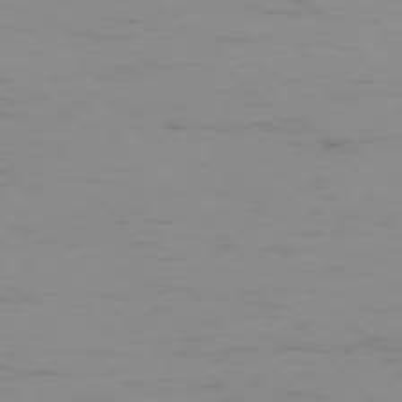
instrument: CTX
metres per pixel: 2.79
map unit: Ap
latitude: -77.0675
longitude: -82.2900
